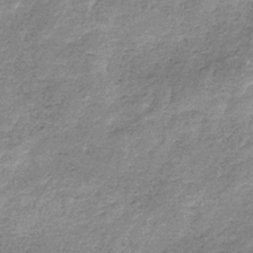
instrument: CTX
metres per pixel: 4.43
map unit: HNb
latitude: -33.5777
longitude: 59.5777
